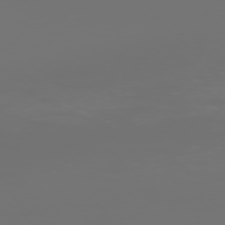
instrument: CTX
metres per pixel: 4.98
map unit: Ap
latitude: -77.1242
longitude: -61.8772
